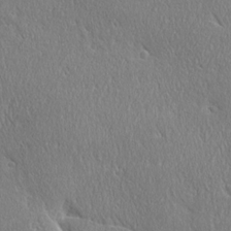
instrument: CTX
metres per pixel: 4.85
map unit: Ave
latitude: 21.3860
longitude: -136.4979
